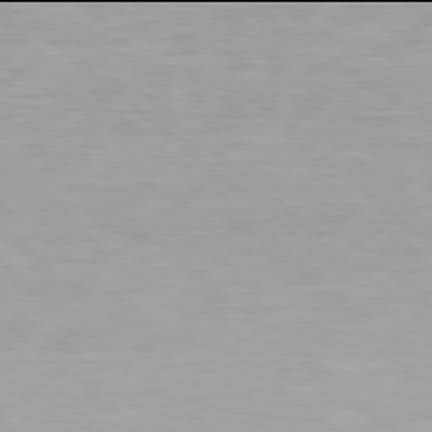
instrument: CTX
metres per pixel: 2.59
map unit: Hpe
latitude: 77.9906
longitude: -133.4993
